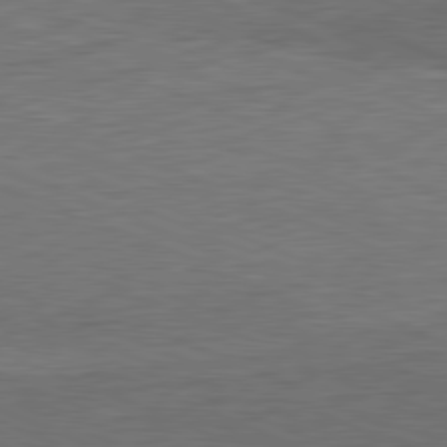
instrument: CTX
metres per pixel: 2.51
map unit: Ap
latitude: -81.8800
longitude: -83.9339
